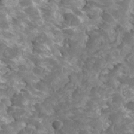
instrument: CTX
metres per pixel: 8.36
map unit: HNhu
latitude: 2.0822
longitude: -0.6301
